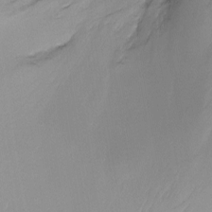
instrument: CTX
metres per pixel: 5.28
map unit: Ht
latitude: -10.7274
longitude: -44.1955
